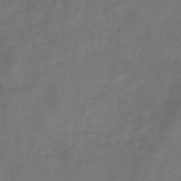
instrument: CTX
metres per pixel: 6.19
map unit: eHb
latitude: -29.6722
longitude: 69.8611
